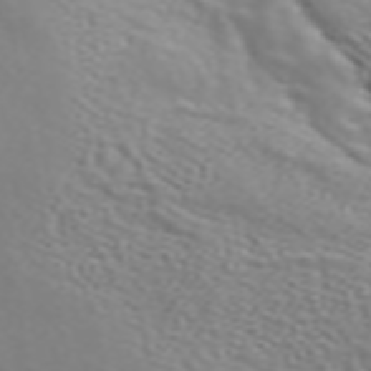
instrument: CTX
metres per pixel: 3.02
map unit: ANa
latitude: 45.4615
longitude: 28.0094
